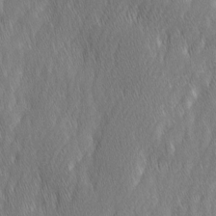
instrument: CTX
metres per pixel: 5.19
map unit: Ave
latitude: 9.4427
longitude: -105.6316
